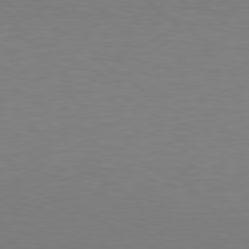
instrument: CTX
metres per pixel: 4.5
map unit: Hpe
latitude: 78.4790
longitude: -138.3278
